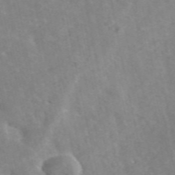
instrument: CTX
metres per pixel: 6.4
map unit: ANa
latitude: 41.4615
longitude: 34.2173
